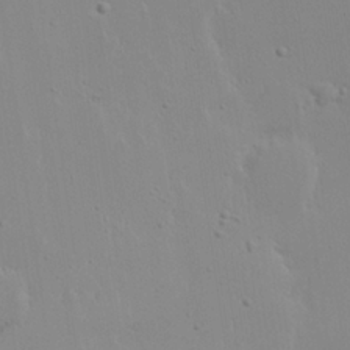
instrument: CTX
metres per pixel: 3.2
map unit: eHh
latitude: 19.6882
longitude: -72.1956
